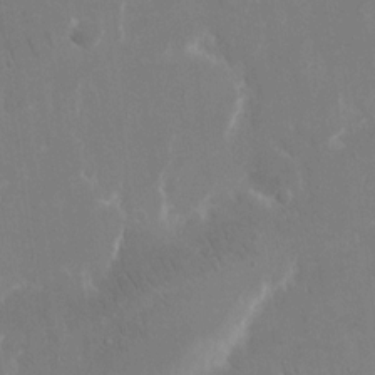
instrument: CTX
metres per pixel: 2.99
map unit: eHh
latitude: 15.1970
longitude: -71.9150
